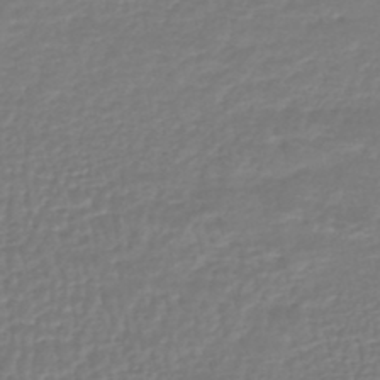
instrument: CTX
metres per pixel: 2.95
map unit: HNhu
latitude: -46.9352
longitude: 96.6141
